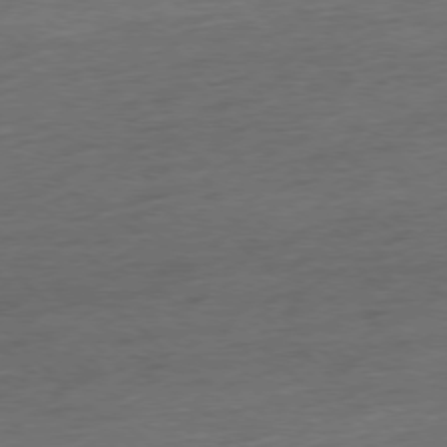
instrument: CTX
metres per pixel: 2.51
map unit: Hpe
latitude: -77.2565
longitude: -13.1403
